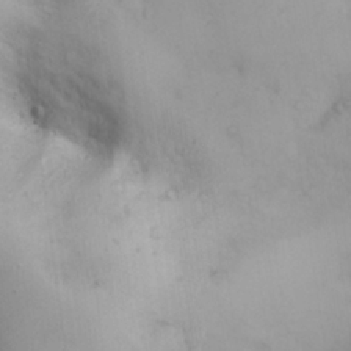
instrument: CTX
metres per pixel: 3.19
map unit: eHh
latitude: 26.0633
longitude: -64.8380
